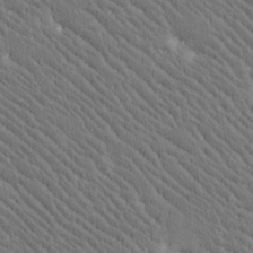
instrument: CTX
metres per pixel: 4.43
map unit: Htu
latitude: -2.2739
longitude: 176.4251
